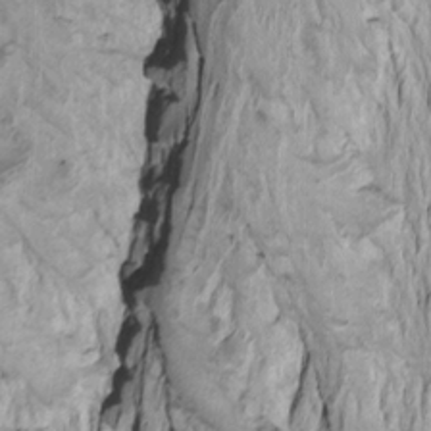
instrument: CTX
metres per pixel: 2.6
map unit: Htu
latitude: -7.8611
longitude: -65.1592
